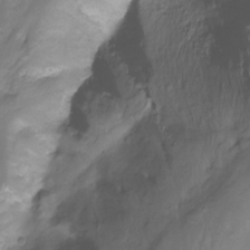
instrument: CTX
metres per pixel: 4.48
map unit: Nhu
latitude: -12.8030
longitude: -60.3278
